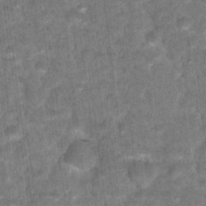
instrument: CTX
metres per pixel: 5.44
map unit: Hto
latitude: 17.8205
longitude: -36.6680
